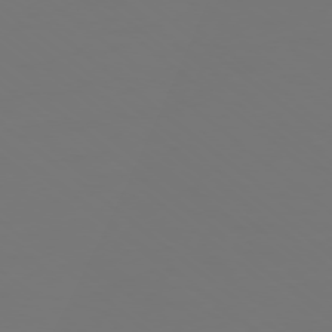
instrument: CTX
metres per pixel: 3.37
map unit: Ap
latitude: -77.8044
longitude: -99.2348
